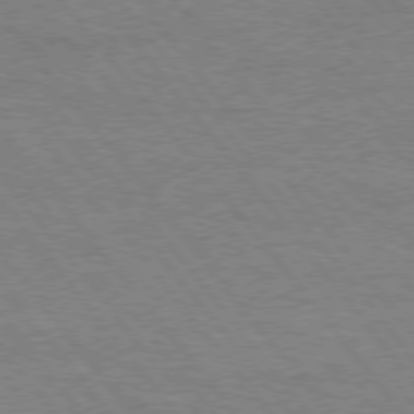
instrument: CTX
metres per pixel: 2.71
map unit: Hpe
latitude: 75.1781
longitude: -151.3859
